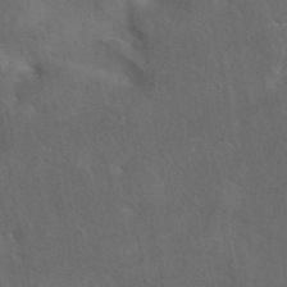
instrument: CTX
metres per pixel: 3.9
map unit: eAb
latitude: 42.1956
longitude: 108.4629
